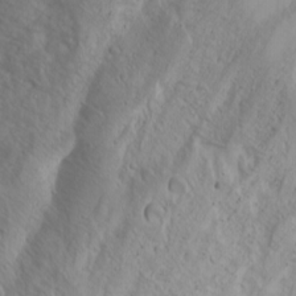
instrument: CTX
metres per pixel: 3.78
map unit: Nhu
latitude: -4.2739
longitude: -87.3104
